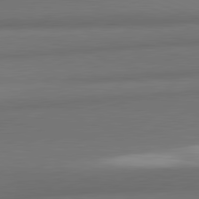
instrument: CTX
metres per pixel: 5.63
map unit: lApd
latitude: 82.0633
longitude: 169.4832
